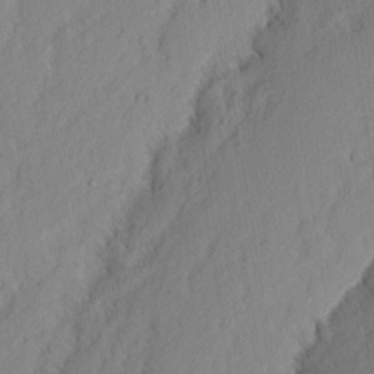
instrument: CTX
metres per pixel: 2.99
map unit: eHh
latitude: 2.8380
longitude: -77.5182
